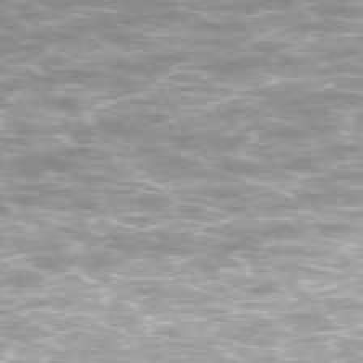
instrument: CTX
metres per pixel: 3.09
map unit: Ap
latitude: -74.8219
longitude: -75.7450
